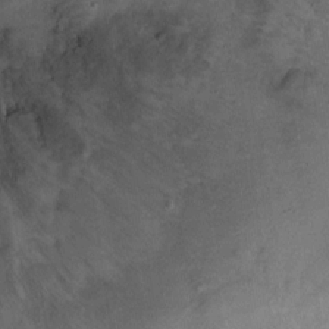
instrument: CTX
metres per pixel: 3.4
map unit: Ht
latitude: 6.4223
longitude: -35.9906
